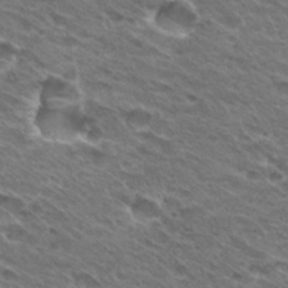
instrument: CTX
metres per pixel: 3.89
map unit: Hto
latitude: 30.9325
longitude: -42.9892
